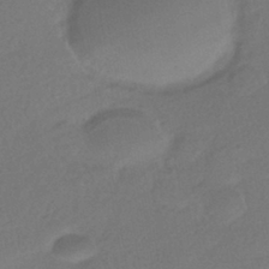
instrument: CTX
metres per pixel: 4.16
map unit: HNhu
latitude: -41.6911
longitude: 95.5966
